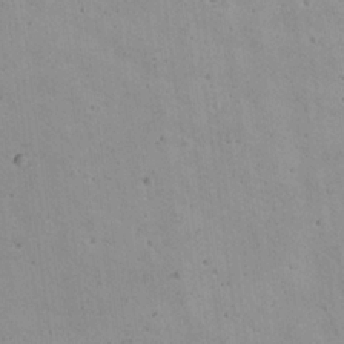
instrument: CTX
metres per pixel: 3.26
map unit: eHh
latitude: 22.1767
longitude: -65.9150
